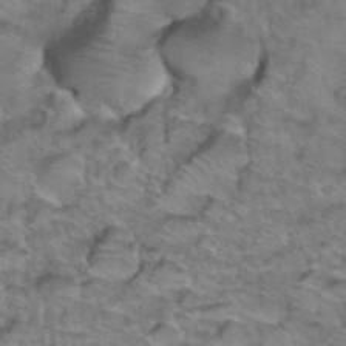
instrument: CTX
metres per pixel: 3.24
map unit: Hto
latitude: 38.7435
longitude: -44.5546
